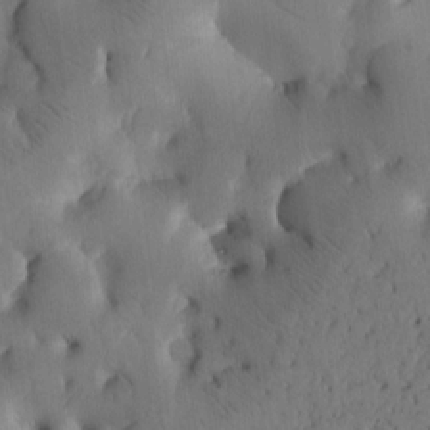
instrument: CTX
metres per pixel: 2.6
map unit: Htu
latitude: -2.9730
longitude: 168.3306
